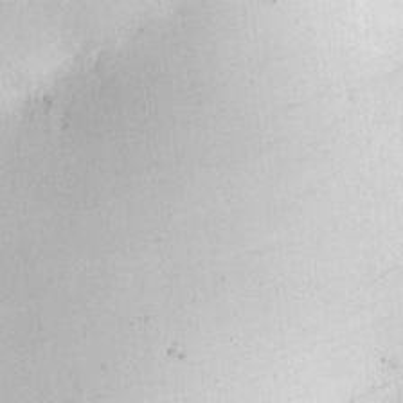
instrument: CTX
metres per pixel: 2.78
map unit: HNhu
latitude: 6.1389
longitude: 14.6519
